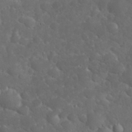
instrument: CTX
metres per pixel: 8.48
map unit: eHh
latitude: 32.5924
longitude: -61.5938
